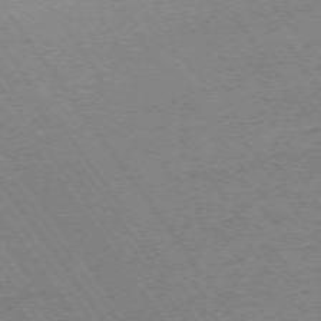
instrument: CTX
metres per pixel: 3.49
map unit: Ap
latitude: -74.1606
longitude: -82.5734
